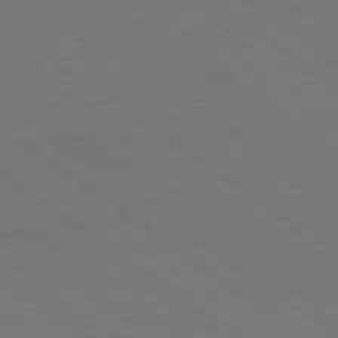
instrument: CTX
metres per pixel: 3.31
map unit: Ap
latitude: -79.0486
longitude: -82.9891
